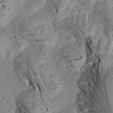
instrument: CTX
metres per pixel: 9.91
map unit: Aa
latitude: 18.9324
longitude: -145.4615
